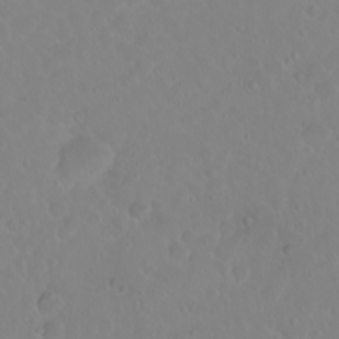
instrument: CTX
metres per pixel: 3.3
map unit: eHh
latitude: 1.4804
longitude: -55.2348
